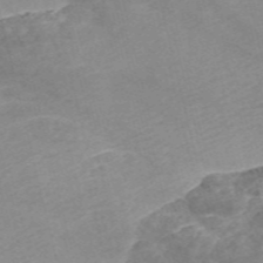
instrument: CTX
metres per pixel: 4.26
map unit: Nve
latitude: -56.8975
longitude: 51.2565
